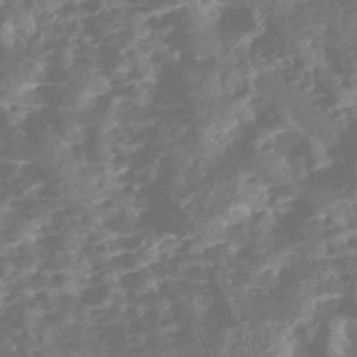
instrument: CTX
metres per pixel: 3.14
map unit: Nhe
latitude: -46.1794
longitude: 151.7289
